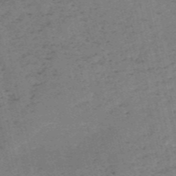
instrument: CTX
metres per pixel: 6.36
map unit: HNb
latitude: -55.3699
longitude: -43.1781
